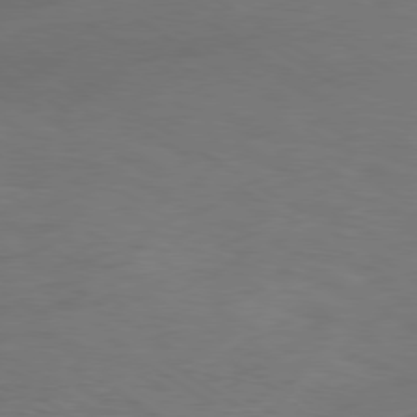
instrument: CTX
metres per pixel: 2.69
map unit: Ap
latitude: -79.9745
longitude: -65.6505
